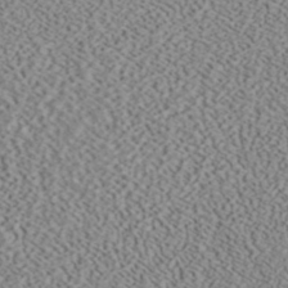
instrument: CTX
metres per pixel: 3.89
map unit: ANa
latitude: 40.2522
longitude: 19.0864
